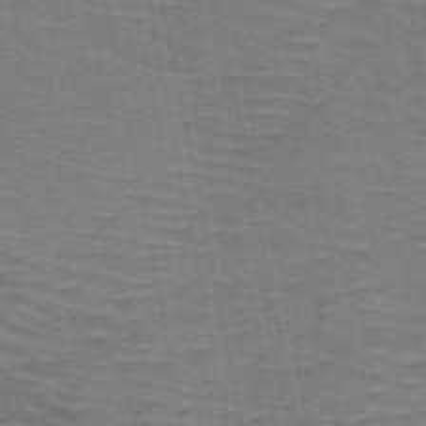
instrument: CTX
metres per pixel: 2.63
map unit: HNb
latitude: -53.6532
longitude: -45.4993
